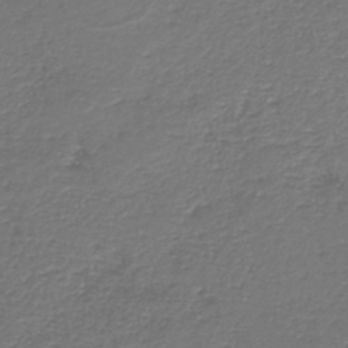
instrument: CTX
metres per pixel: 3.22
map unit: HNb
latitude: -43.2564
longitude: 50.1417
